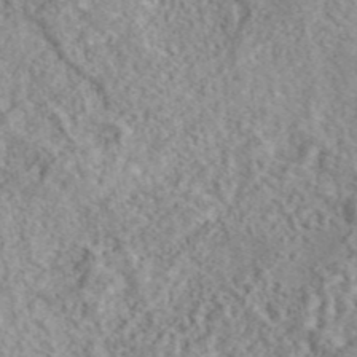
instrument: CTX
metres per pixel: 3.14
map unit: eAb
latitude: 44.0444
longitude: 116.7652
